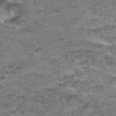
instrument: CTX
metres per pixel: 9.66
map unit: Hto
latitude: 35.3859
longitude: -48.3089
